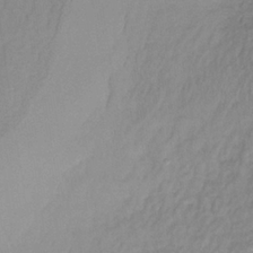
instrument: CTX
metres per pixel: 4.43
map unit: lHb
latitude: -34.8408
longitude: 69.5399
